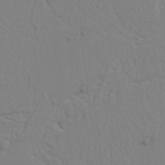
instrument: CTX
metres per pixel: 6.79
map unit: Nhu
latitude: 20.4790
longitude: -73.0459
